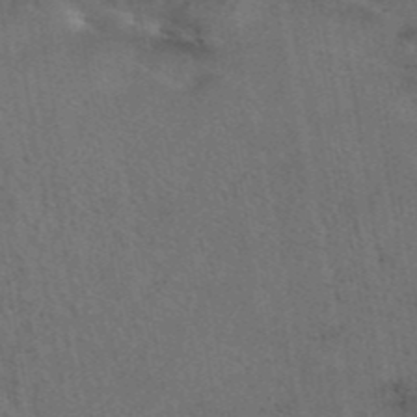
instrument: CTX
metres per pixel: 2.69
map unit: eAb
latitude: 43.4427
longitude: 104.4251
